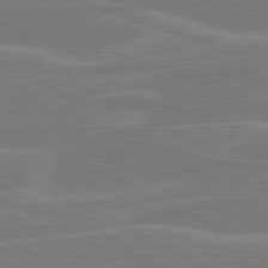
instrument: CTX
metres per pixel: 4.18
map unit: lApd
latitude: 80.9514
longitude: 120.7652
